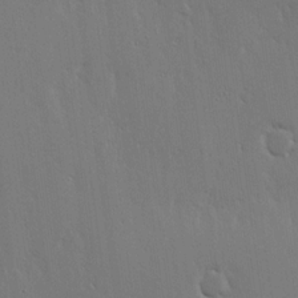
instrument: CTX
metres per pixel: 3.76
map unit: lHvf
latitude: 18.2333
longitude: -117.1025
